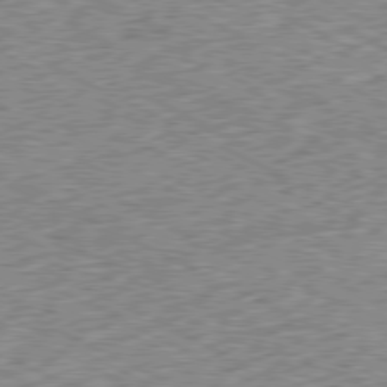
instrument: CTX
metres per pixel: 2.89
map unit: Ap
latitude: -79.6344
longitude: -67.5371
